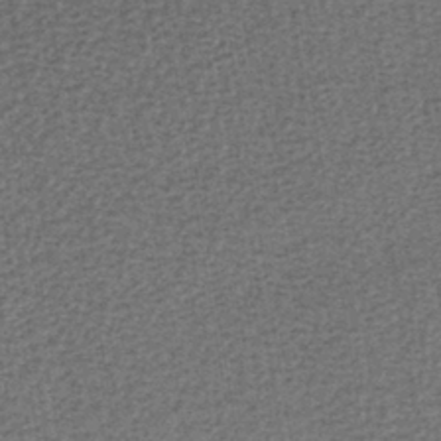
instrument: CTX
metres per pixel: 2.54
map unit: lHb
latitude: -40.3117
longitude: 62.6707
